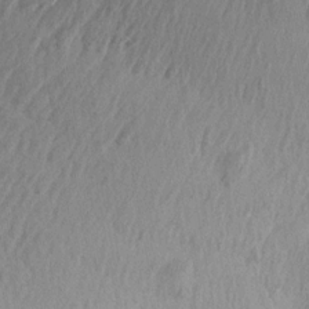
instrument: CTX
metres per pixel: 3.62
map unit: Aa
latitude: 13.4616
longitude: -142.0255
